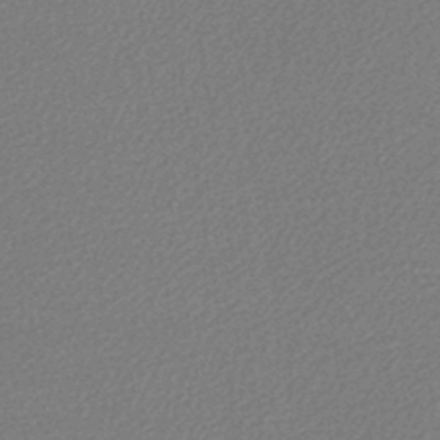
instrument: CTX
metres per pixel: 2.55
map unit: lHb
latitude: -45.1431
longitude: 56.8219
